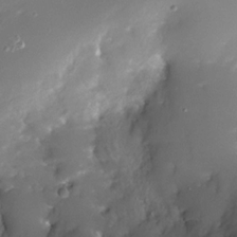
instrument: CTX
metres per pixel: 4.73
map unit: Nhe
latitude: -32.4440
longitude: -115.9906
